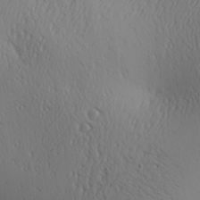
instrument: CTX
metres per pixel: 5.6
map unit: Aa
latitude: 26.7813
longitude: -136.0822
